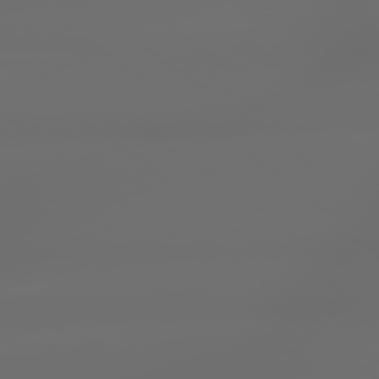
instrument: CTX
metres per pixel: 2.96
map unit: lApd
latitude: 79.2915
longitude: -138.5735
